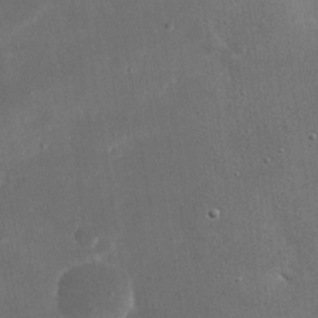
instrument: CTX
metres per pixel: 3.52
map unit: eHh
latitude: 20.3090
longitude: -67.3859
